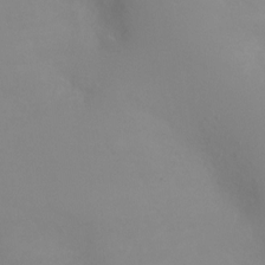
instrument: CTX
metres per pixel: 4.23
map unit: Ht
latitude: -4.4818
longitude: -26.3278
